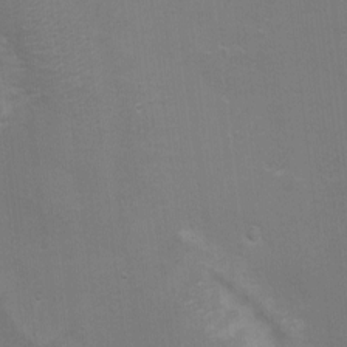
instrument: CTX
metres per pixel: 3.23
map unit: eHh
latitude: -5.4832
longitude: -78.9514
